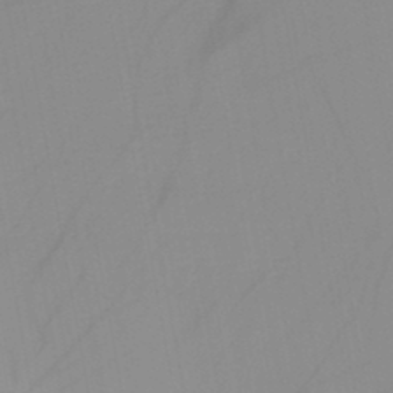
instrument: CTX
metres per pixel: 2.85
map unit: HNb
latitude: -44.9731
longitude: -43.6883
